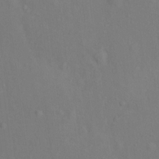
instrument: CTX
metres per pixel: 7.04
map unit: Ht
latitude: 13.3671
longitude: -41.0080
